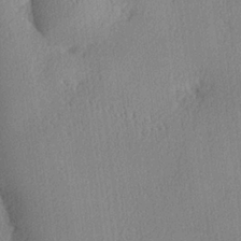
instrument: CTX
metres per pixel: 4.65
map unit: lHvf
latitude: 22.1578
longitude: 140.6140
